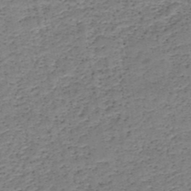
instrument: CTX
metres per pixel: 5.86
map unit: HNb
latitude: -49.2565
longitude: -40.0822
